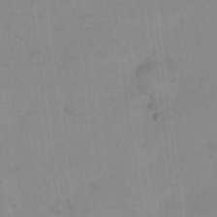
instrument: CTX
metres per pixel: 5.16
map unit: eHh
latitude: 24.3278
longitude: -64.4601
